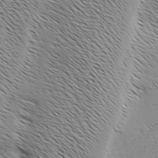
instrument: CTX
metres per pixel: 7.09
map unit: Ave
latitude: 0.9513
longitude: -115.2348
